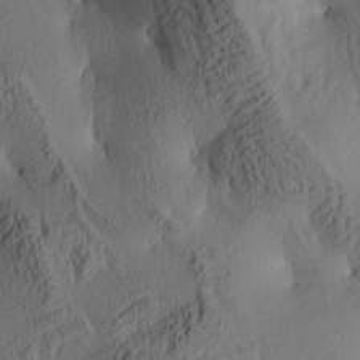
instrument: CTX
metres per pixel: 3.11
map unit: lAa
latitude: 4.1767
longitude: -114.8191
